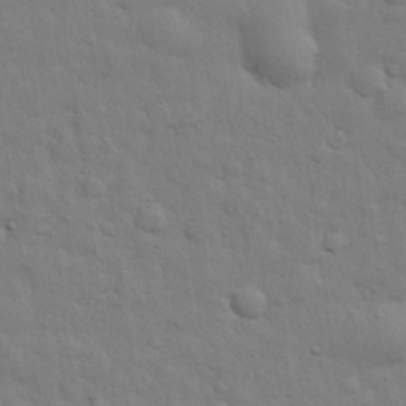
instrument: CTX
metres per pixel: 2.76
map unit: eHh
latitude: 29.0080
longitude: -75.3482
